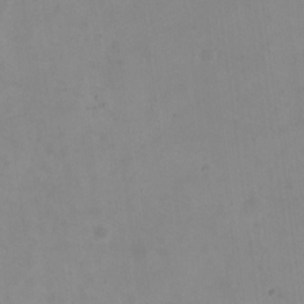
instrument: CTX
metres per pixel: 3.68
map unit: eHh
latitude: 22.7813
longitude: -62.5168
